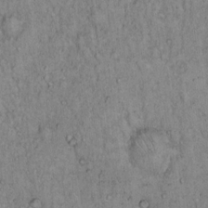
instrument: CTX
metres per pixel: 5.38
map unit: Hto
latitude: 13.7639
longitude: -57.0647
